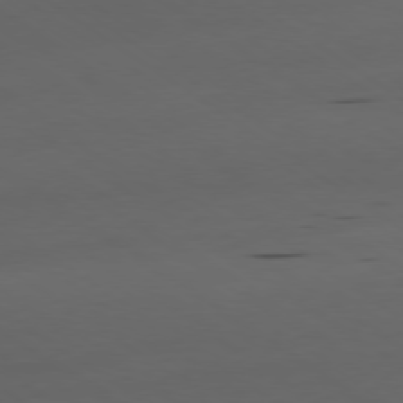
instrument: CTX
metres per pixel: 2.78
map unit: Ap
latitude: -79.3887
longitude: -62.2334
